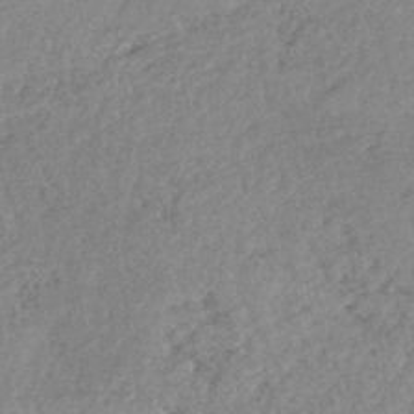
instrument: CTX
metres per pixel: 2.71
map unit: lHb
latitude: -40.0094
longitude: 68.6707
